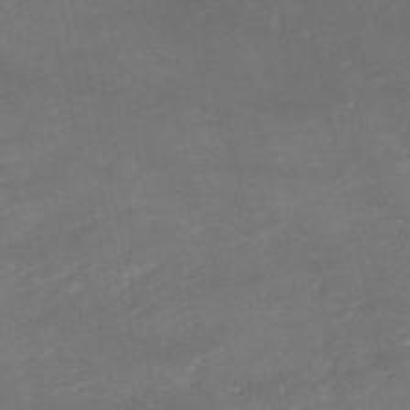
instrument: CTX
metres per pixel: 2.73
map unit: eHh
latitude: -54.6519
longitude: -90.6302
